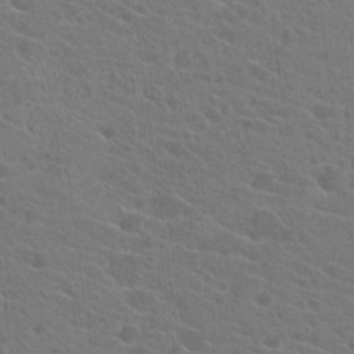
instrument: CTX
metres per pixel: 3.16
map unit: Hto
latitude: 22.3845
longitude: -39.7827
